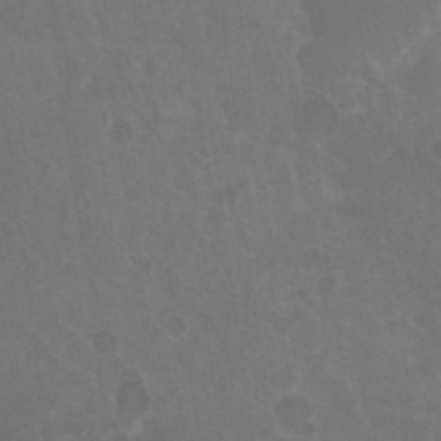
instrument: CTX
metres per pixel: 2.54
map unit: HNhu
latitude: 4.2900
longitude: -1.6505
